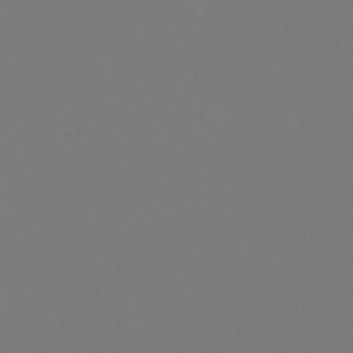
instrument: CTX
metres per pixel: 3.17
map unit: lHb
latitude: -47.1998
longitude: 71.1809
